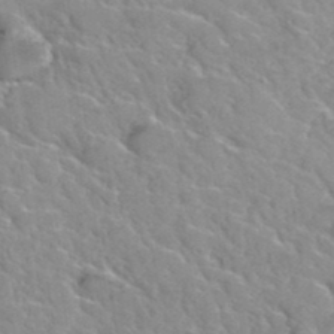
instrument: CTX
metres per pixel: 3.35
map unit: Hto
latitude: 35.9150
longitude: -47.3482
